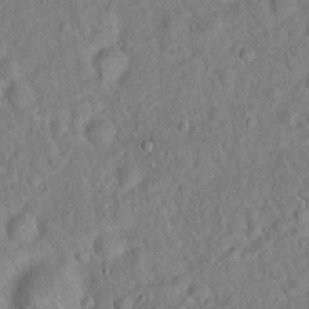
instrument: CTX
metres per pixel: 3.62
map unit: Hto
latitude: 17.5182
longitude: -52.5357
